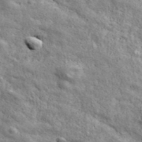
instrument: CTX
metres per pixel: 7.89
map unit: ANa
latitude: 43.3104
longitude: -87.2915
